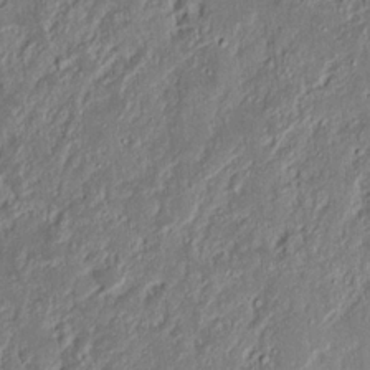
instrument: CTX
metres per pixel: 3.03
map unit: Nhu
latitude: 18.4601
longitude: -72.9514
